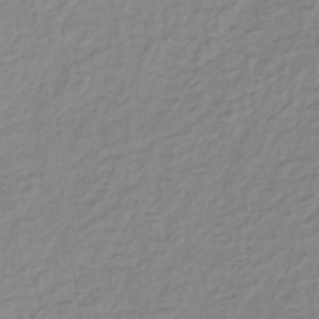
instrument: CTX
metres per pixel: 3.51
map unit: lHb
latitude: -37.3698
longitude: 70.8975
